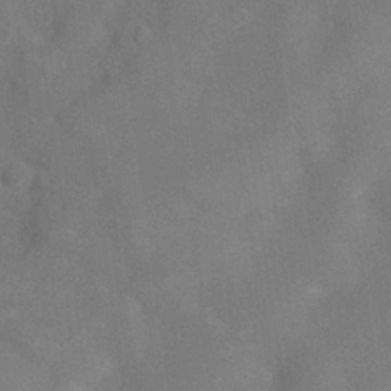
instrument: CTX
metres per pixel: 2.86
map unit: Hve
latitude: -31.8233
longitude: 95.3131
